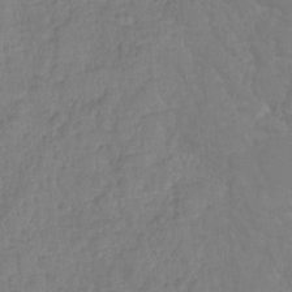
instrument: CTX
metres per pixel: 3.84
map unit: Ht
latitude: -11.5966
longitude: -24.2333
